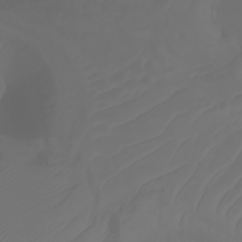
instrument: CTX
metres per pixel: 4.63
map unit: Ht
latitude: -3.0675
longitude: -61.4615
